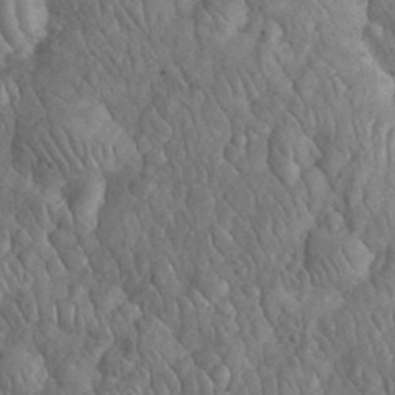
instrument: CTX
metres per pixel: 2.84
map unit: eHh
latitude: 33.1970
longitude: -66.5923
